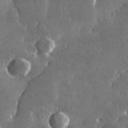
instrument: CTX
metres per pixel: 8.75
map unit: lHvf
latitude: 31.7828
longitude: -92.0444
